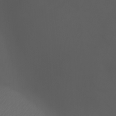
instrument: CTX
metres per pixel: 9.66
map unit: Htu
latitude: -11.2565
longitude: -74.4034
